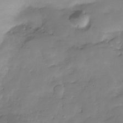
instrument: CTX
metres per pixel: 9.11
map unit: Hve
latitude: -29.1809
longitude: 90.9920
